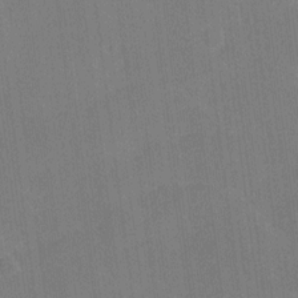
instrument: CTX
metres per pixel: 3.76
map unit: Ave
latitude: 18.2144
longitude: -137.0837
